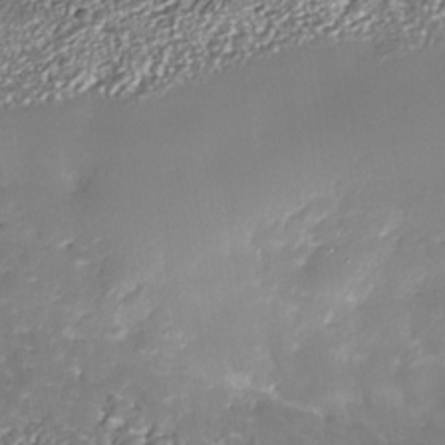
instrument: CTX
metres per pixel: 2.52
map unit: Nhe
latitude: -35.8233
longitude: -91.9339
